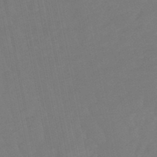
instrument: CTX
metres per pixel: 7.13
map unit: lHb
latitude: -49.3699
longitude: 82.7652
